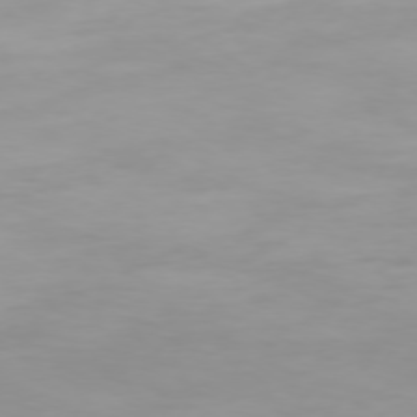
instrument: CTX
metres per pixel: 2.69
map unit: Hpe
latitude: 74.4412
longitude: -130.1767
